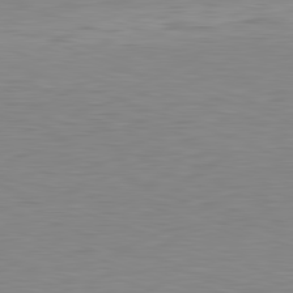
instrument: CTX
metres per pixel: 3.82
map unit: Hpe
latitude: -82.1417
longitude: 10.6708
